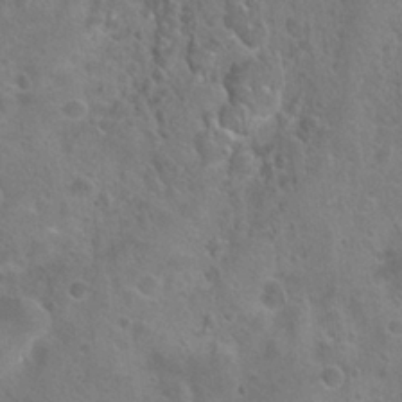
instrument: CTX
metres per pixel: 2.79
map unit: Hto
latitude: 23.0836
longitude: -48.5924
